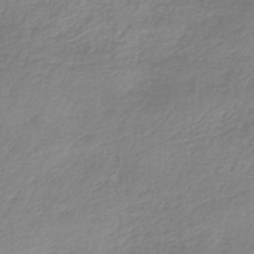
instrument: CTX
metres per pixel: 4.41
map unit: lHb
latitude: -44.2928
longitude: 70.1984
